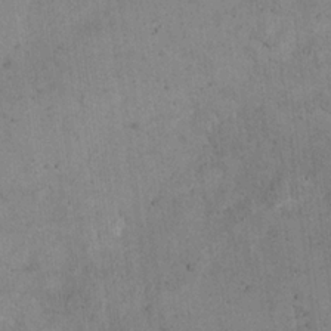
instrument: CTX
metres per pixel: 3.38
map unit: eHh
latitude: 21.3482
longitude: -61.0269
